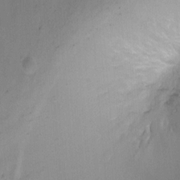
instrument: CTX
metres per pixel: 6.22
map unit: Ht
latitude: -1.2754
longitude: -19.9339
